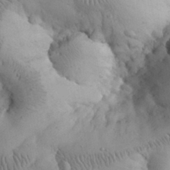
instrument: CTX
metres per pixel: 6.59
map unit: eHh
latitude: 31.0459
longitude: -68.0633
